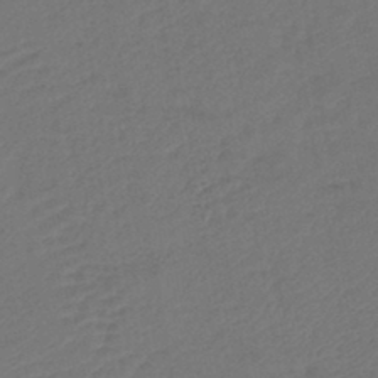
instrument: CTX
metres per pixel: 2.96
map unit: lHb
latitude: -43.0108
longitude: 76.7085
